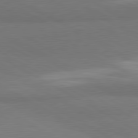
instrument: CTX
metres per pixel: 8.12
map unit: lApd
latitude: 80.7435
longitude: -179.4994
